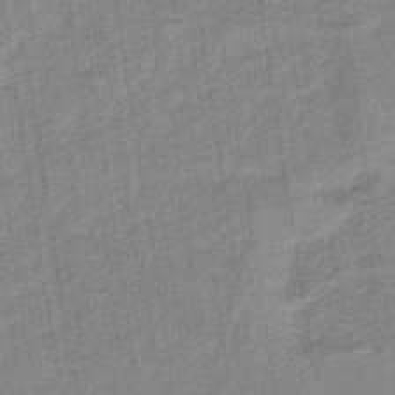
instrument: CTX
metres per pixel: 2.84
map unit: lHb
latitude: -36.0283
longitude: 72.1606
